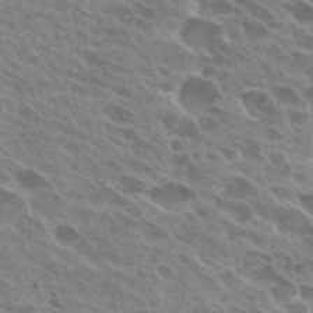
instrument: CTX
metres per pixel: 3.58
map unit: Hto
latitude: 25.8961
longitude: -40.5545
